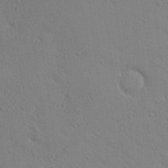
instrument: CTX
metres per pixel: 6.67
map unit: eHh
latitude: 0.1577
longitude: 18.1795
